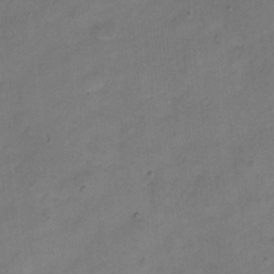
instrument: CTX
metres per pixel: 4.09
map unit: Hto
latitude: 5.4426
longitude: -61.4615
